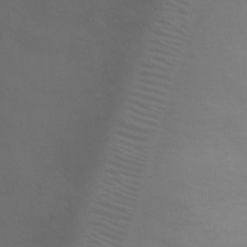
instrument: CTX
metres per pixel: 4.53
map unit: Ht
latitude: 0.8758
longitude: -21.4049
